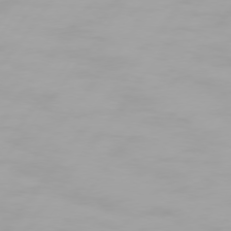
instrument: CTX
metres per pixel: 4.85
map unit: Hpe
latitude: 74.3656
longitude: -129.6694
